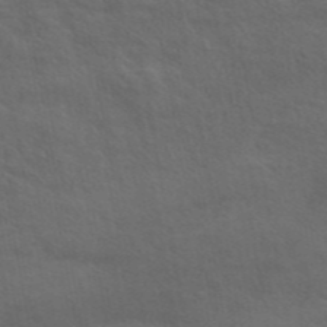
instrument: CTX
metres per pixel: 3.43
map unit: ANa
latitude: 47.8017
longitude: -76.4790
